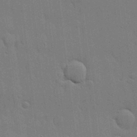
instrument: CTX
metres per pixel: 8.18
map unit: lHvf
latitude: 18.2144
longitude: -113.6127
